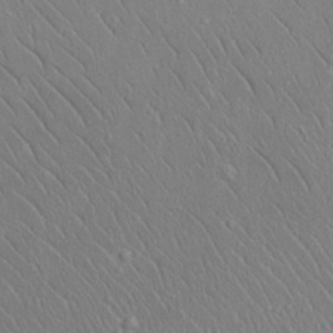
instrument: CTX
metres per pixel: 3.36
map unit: eHh
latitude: 25.2914
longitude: -72.2523
